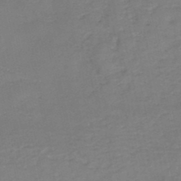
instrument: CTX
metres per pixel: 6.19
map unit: HNb
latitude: -45.7289
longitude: -47.2915
